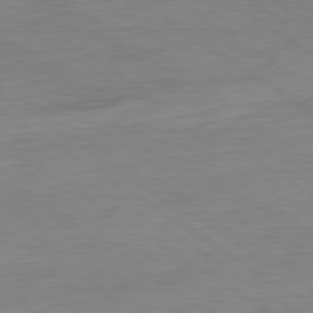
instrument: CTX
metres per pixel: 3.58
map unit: Ap
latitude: -80.3873
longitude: -79.9528
